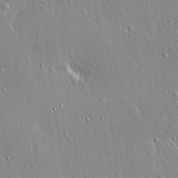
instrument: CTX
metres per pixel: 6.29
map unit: Hto
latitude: 17.7639
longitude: -57.3481
